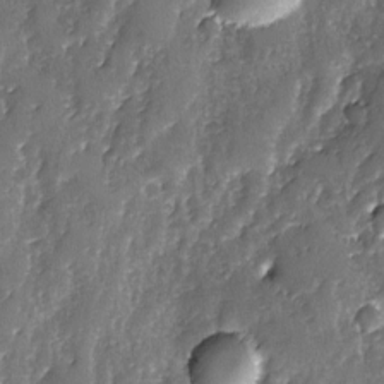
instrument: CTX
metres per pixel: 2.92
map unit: Ave
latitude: -7.5399
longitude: -118.1389
